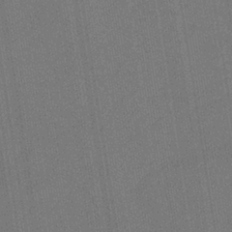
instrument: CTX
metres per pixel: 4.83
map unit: HNb
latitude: -35.7478
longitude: 55.1242
